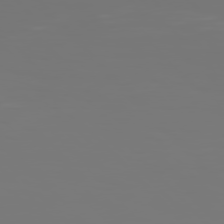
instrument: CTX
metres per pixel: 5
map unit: Hpe
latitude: 76.8947
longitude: -136.3468
